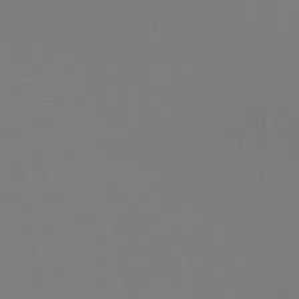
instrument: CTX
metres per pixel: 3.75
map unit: HNb
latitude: -47.0675
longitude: -42.8380
